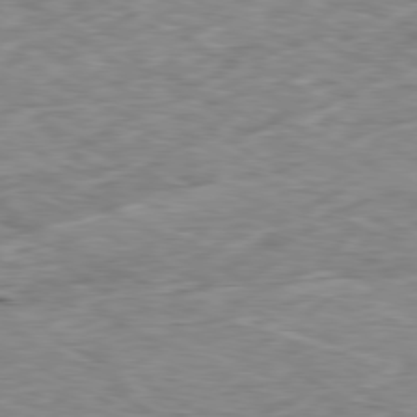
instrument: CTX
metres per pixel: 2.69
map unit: Ap
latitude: -80.4818
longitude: -72.8758
